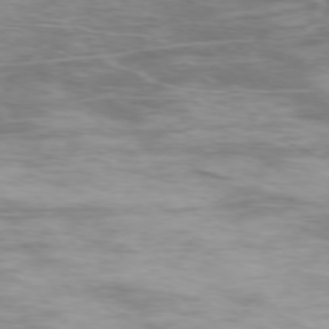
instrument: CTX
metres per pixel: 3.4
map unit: Ap
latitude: -76.7652
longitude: -69.9528
